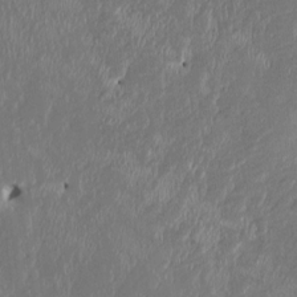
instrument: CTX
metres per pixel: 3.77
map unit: HNhu
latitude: 2.8191
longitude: -5.6694
